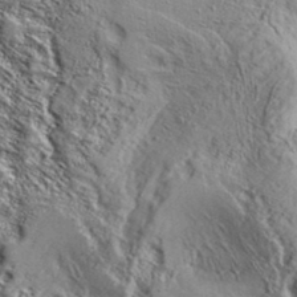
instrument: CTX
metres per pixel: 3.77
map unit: Aa
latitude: 34.2522
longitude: -134.9702
